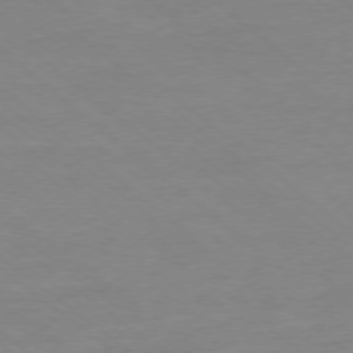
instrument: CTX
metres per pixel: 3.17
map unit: Ap
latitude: -78.4629
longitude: -98.1577
